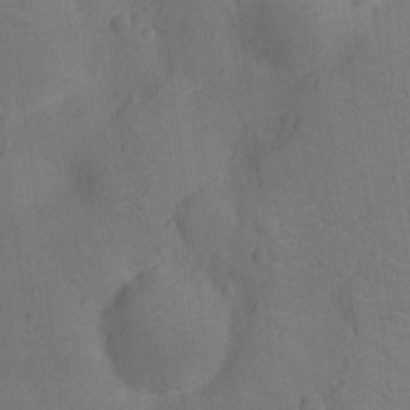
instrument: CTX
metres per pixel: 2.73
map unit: Ht
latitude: -12.4629
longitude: -24.4978
